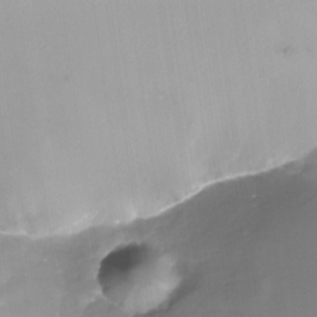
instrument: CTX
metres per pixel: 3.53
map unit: Nhu
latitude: -30.0283
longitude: -78.1011
